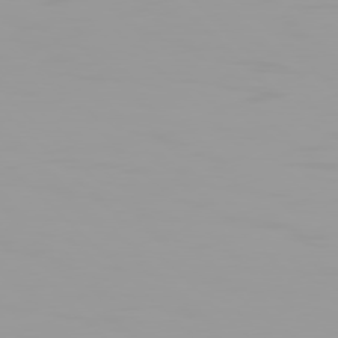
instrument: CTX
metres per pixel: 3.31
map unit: Hpe
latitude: 77.4993
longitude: -140.8569
